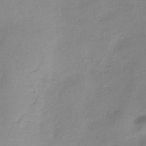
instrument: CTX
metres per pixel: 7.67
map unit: ANa
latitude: -38.7463
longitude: 96.3495
